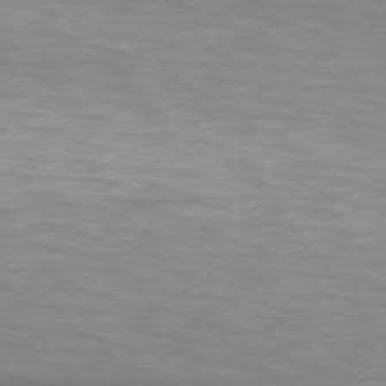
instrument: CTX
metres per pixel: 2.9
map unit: lApd
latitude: 75.0647
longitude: -49.9150
